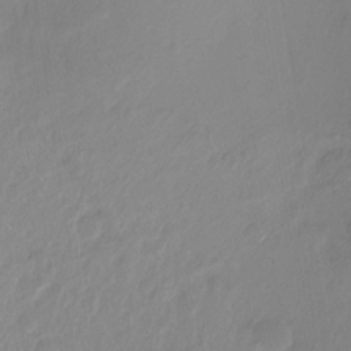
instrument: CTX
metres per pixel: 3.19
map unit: Hto
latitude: -10.7652
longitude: -40.0822
